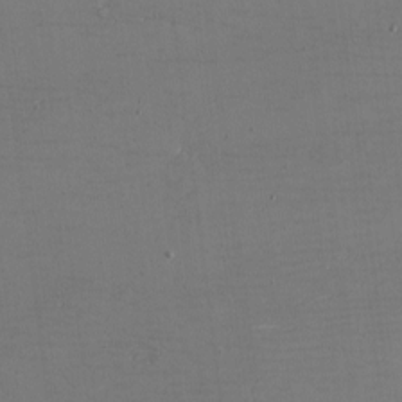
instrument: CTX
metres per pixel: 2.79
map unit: eHh
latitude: -5.2376
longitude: -82.5545
